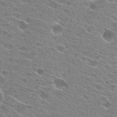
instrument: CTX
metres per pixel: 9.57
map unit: Hto
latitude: 24.8380
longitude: -42.9136
